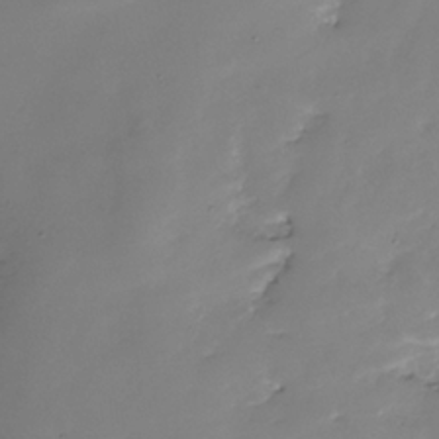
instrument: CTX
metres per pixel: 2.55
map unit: Nhe
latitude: -37.9556
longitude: -88.2334
